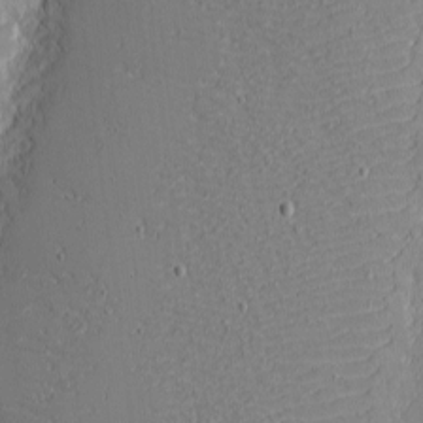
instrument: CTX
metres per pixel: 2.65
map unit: eHh
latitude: -3.7855
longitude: -81.2348
